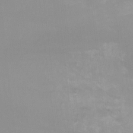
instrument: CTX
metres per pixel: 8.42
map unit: Ht
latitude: -9.4454
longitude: -32.1956
